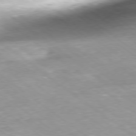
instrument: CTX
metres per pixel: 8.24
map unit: Ap
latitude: -78.8975
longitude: -91.7828
